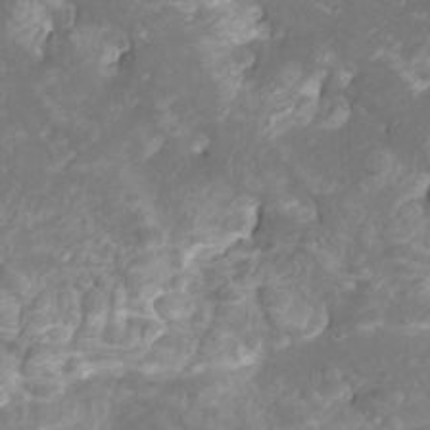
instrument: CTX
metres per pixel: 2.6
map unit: Htu
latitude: -9.9556
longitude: -74.3278
